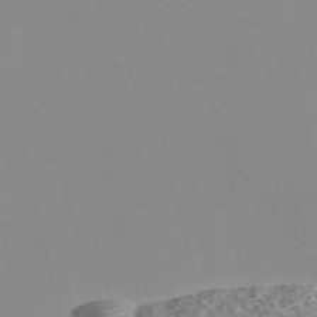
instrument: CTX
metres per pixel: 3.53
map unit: Nve
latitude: -56.7274
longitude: 51.8989
